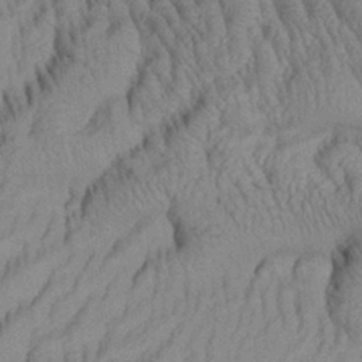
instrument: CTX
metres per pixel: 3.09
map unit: Aa
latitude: 29.1781
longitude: -137.5182
